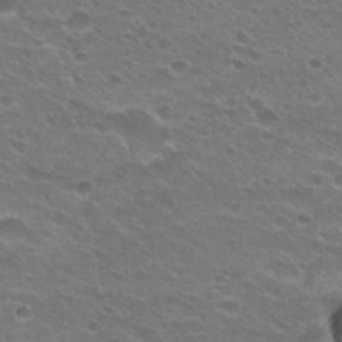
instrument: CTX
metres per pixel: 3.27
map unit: Hto
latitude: 25.5560
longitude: -29.8394
